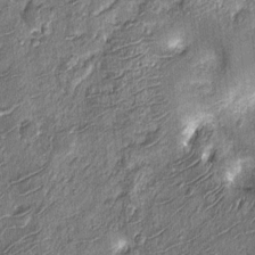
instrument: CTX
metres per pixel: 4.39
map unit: Nhu
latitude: -12.7085
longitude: -21.8961
